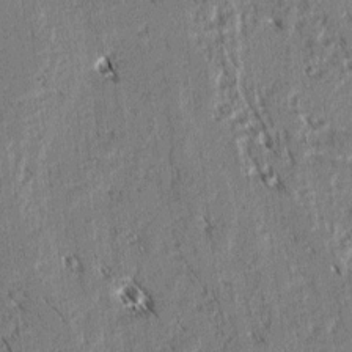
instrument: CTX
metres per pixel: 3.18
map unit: lAvf
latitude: 3.2915
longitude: -106.1578
